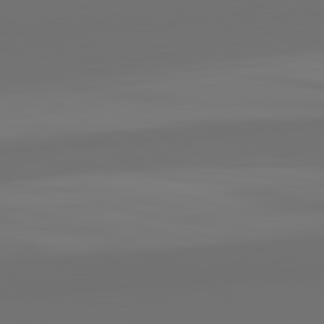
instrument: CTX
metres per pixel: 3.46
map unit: lApd
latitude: 82.5356
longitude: 162.1039
